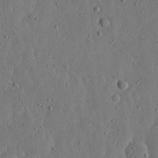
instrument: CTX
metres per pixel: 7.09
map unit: lHvf
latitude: 19.5749
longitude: -115.1025
